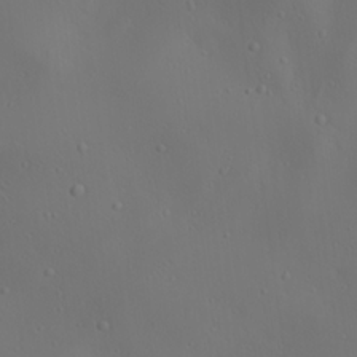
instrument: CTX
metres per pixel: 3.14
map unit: lAa
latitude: 22.8947
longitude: -137.9528
